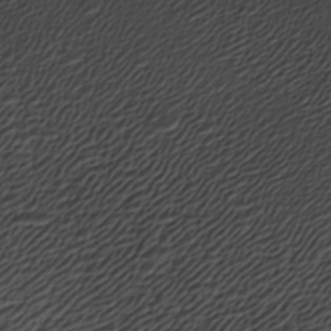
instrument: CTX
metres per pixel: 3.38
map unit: ANa
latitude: -44.8597
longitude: 106.0283
